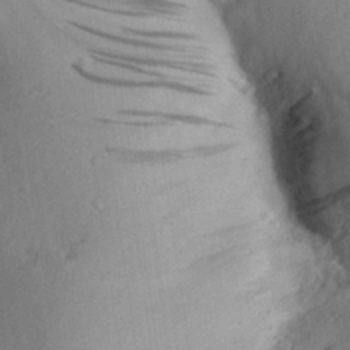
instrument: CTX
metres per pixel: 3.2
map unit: Aa
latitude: 27.6883
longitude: -135.4426
